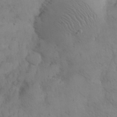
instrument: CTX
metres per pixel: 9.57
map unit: eHh
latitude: 31.6127
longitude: -67.8016
